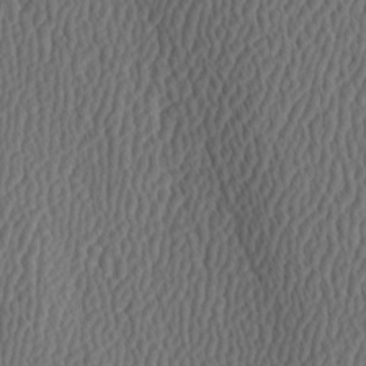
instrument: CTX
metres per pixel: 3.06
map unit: Hve
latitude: 3.6127
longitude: -124.5356
